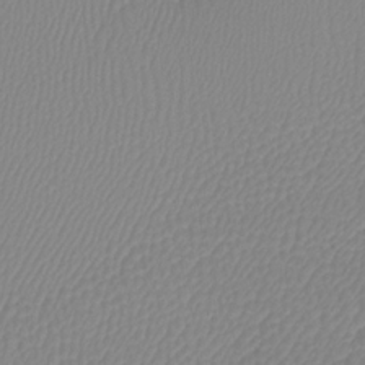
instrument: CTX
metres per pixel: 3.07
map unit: Htu
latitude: -12.6330
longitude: -47.3860
